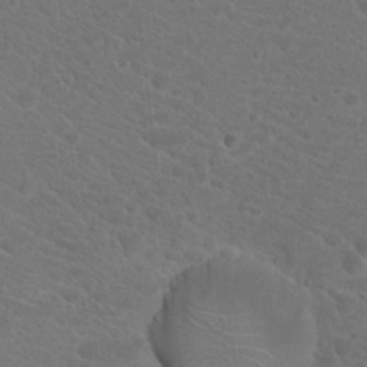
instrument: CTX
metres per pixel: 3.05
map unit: Hto
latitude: 18.8947
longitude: -37.0837
